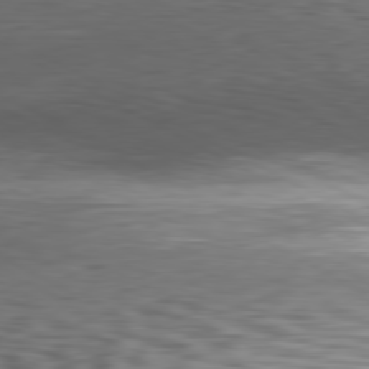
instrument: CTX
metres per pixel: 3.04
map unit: Hpe
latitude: -81.0109
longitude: 18.3495
